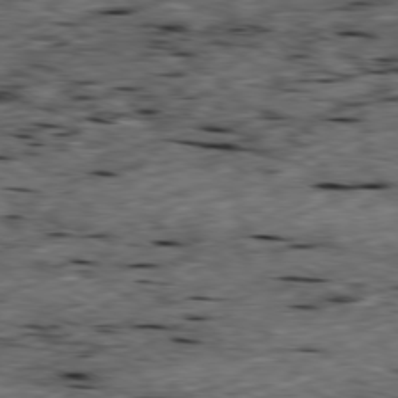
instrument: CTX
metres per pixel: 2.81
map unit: Ap
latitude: -79.6155
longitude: -90.1767
